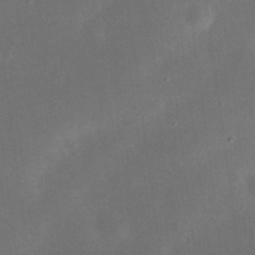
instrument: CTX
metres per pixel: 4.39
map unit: eHh
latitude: 23.9717
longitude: -70.0822
